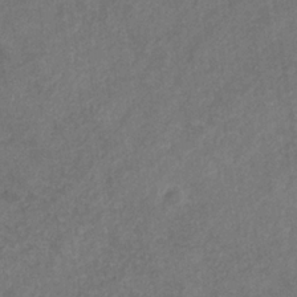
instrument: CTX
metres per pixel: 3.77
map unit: eHb
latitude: -31.6344
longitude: 71.5588
